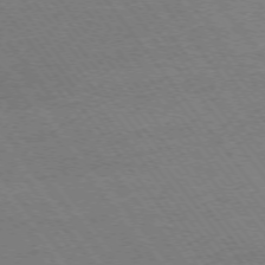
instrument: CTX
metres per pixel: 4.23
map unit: Ap
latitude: -74.8597
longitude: -82.3845
